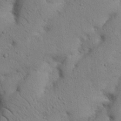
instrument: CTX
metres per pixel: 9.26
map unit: Nhu
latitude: 20.9703
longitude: -74.6868
